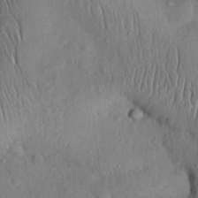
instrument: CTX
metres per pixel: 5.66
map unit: Nhu
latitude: 27.3104
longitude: -69.1025
